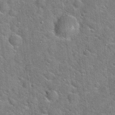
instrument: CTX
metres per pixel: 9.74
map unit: Hto
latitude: 20.6680
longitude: -51.5560
